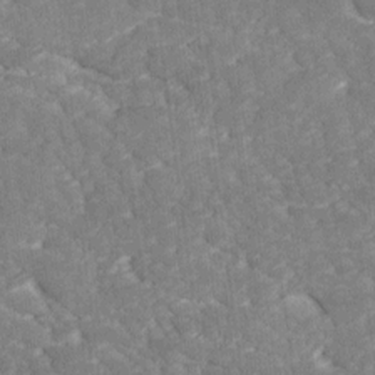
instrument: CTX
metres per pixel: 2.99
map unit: Ave
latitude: 17.4993
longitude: -135.3103
